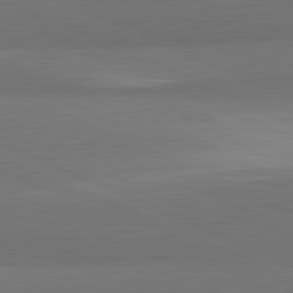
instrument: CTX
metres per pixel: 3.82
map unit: lApd
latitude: 81.7827
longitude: 156.3306
